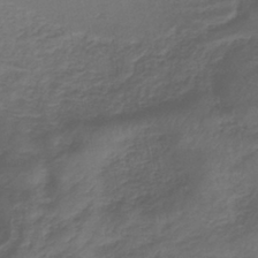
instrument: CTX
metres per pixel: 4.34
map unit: lHb
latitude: -39.6344
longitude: 74.9920
